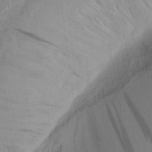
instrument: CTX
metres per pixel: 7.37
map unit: Aa
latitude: 20.0633
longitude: -141.1970
